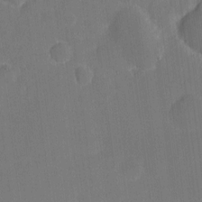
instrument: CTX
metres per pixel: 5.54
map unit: eHh
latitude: 4.4601
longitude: -67.8016
